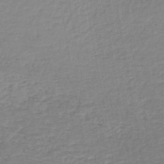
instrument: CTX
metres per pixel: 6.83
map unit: lHb
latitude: -45.9556
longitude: 67.0864
